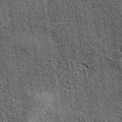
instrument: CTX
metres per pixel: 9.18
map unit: eAb
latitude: 39.0647
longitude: 107.5966
